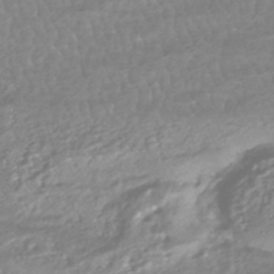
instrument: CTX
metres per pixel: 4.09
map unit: HNhu
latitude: -44.9731
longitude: 98.5763
